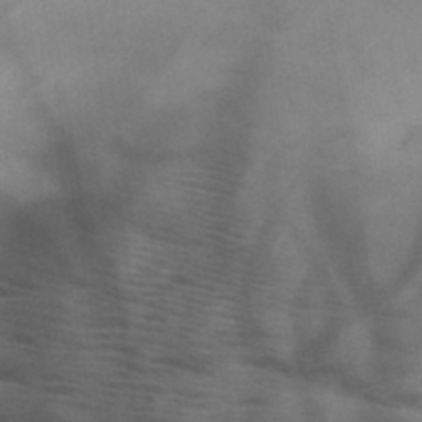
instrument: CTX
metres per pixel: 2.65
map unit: HNb
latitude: -46.2361
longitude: -45.1592
